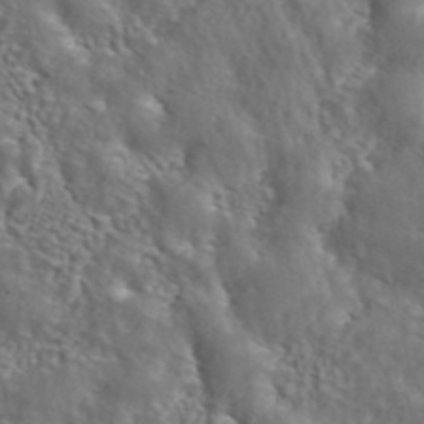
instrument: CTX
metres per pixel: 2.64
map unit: ANa
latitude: 43.0081
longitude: 23.5210
